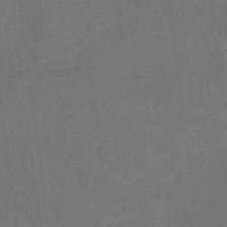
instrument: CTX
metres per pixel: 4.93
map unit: HNb
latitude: -31.4265
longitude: 63.9556
